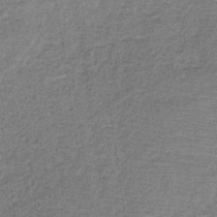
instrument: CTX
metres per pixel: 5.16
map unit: HNb
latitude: -35.1998
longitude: 54.0283
